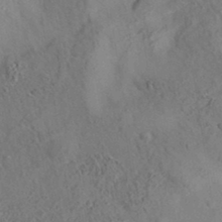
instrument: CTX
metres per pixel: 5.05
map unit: eAb
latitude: 35.2726
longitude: 109.7478
